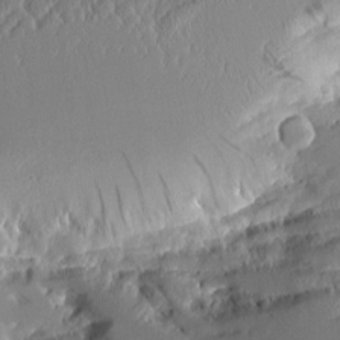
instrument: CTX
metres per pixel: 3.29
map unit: Aa
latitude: 10.7813
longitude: -126.3278
